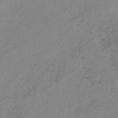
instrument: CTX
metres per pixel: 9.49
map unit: lHb
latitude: -38.1417
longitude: 70.4629
